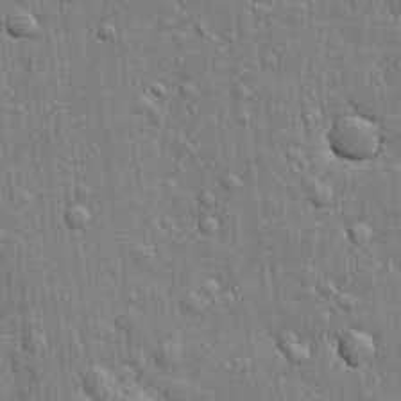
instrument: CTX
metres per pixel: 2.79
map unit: lHvf
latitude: 22.0822
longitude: 142.9352
